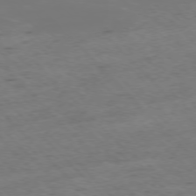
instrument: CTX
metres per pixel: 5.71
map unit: Ap
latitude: -77.5777
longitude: -61.8016
